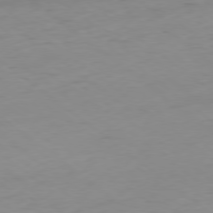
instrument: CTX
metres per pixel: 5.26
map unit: Hpe
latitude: -78.9541
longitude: 16.7086
